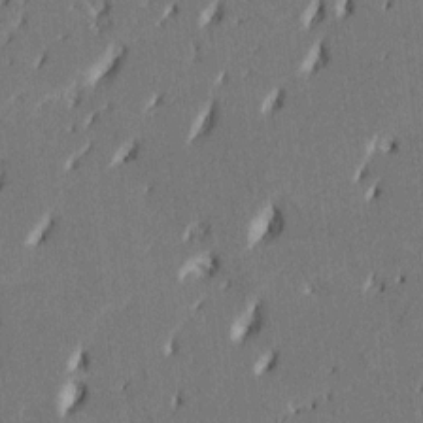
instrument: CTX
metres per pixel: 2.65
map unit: HNhu
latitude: 8.6302
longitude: -5.2537
